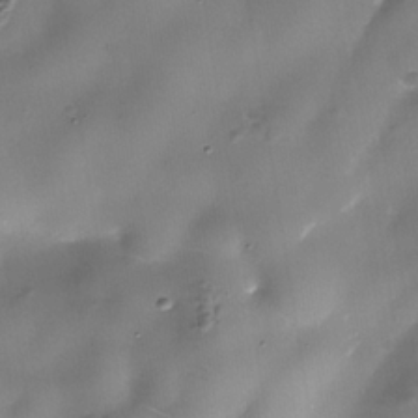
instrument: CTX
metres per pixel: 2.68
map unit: Nhe
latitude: -36.1039
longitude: -89.8395
